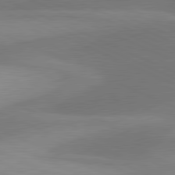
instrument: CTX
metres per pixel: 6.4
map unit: lApd
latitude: 81.2726
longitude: 125.1242
